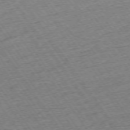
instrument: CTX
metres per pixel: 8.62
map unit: Ap
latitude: -74.6330
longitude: -89.1592
